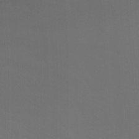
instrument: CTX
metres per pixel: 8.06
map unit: Nhu
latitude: -7.6533
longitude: -52.4412
